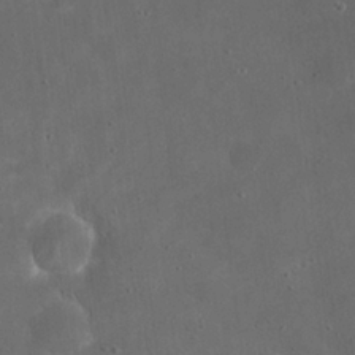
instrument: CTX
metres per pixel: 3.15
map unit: eHh
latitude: 23.5560
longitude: -67.0269
